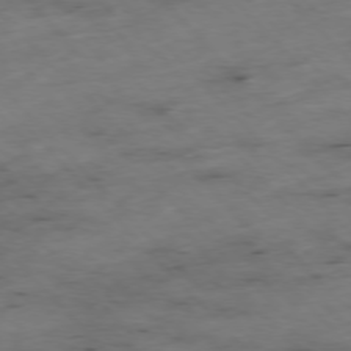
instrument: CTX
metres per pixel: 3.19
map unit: Hpe
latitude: -76.8219
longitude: -17.2537
